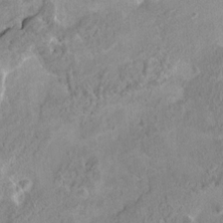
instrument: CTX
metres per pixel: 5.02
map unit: HNhu
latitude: 5.1592
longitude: 3.3509
